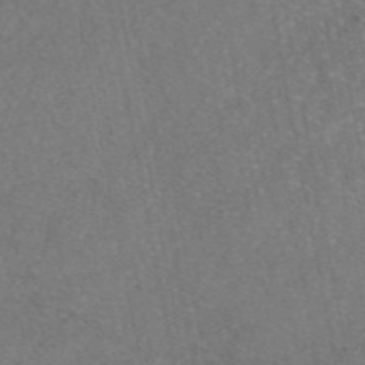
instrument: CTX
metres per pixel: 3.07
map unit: eAb
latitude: 46.9514
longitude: 106.4440
